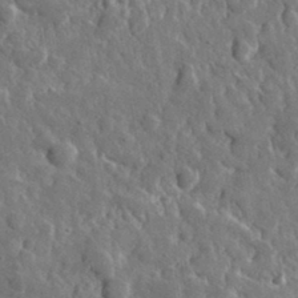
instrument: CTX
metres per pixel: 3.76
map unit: lHvf
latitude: 34.8191
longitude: -87.8583
